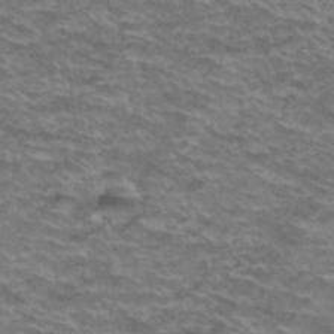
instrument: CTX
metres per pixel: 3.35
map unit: Hto
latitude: 38.1200
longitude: -42.0633
